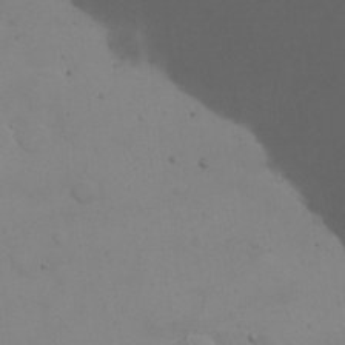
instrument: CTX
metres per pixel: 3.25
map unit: eHh
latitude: 22.2900
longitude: -65.2726
